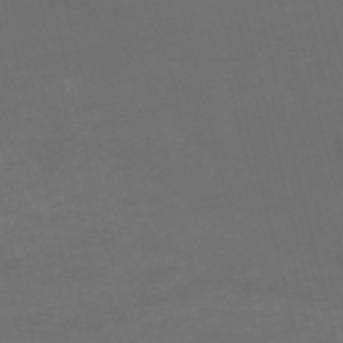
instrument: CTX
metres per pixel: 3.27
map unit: HNb
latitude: -52.6896
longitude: -37.8584
